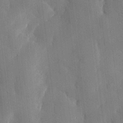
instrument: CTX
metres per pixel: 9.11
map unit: eHh
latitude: 29.0647
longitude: -80.4601
